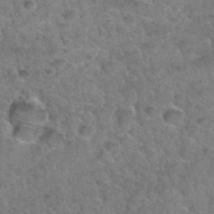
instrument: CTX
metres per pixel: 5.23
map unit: Hto
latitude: 36.2523
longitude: -48.5546
